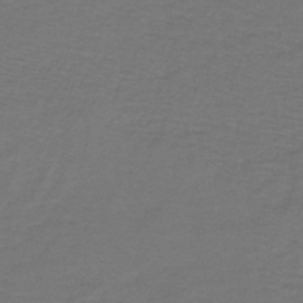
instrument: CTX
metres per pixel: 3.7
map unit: lHb
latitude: -43.6721
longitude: 56.4251
